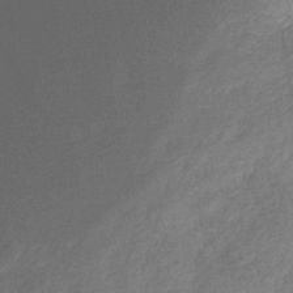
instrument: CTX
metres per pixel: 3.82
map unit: eHb
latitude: -32.5385
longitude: 74.4062
